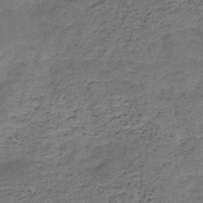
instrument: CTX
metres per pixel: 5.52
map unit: HNb
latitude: -49.2565
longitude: -39.7261
